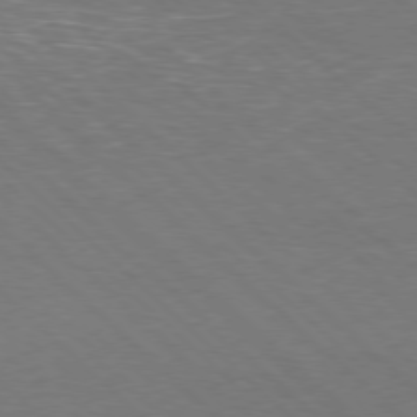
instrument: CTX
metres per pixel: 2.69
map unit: Hpe
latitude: -78.1039
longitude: 15.2754
